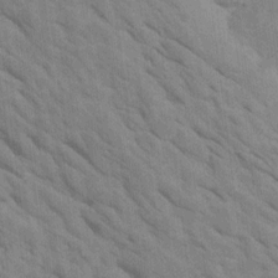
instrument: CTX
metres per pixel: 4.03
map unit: Htu
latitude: 1.7449
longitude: 143.3320
